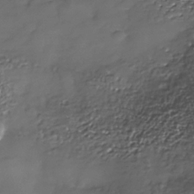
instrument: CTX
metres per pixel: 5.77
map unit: Nhe
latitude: -35.8611
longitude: -92.5545
